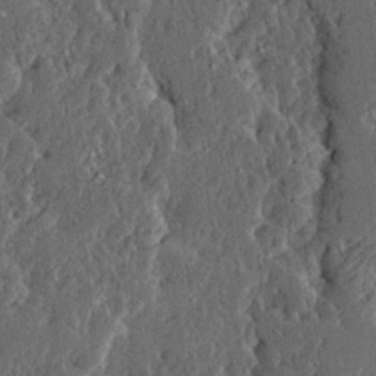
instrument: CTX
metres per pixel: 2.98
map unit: Ave
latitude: 14.3468
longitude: -137.4805
